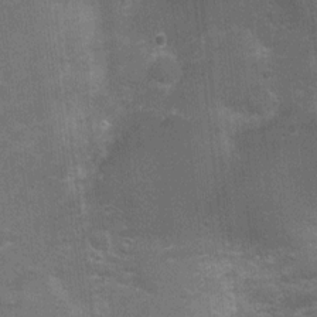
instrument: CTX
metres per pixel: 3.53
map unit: Nhu
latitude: 2.5923
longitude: -17.6127
